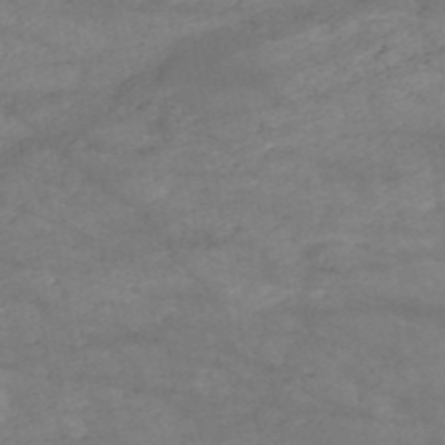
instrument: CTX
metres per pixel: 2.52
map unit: HNb
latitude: -50.8597
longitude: -39.8583
